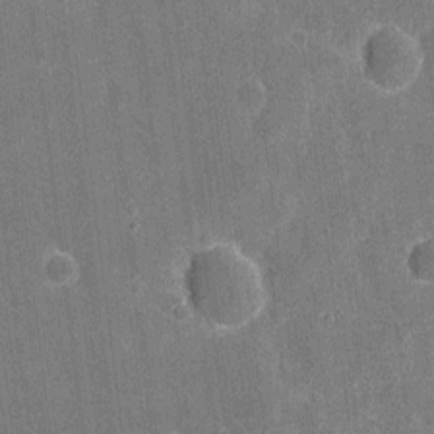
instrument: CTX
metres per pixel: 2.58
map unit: eHh
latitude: 5.7450
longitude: -67.5371
